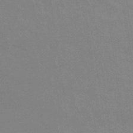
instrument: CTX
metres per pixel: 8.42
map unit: eHb
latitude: -36.6518
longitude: 76.3684
